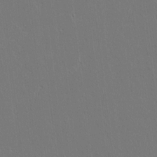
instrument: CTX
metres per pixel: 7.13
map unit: lAvf
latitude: 8.3278
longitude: 168.5384
